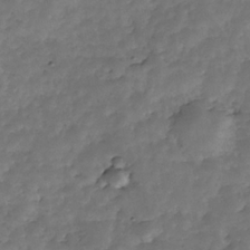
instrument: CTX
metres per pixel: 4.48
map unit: Nhe
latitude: -34.8597
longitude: -143.4993
